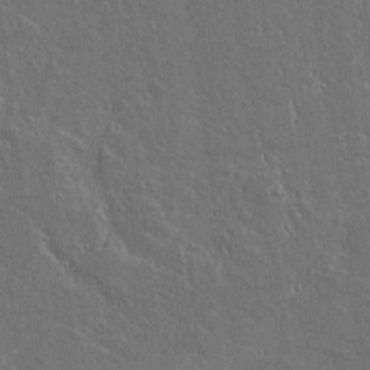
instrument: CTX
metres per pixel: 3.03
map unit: lAvf
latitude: 15.8962
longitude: -128.5357
